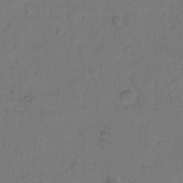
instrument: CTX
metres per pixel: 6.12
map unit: Hto
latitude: 7.5371
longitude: -61.5182
